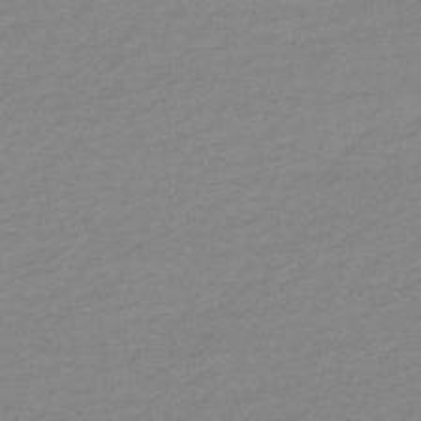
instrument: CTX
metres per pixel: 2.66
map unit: eHh
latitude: -53.5399
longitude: -25.4615
